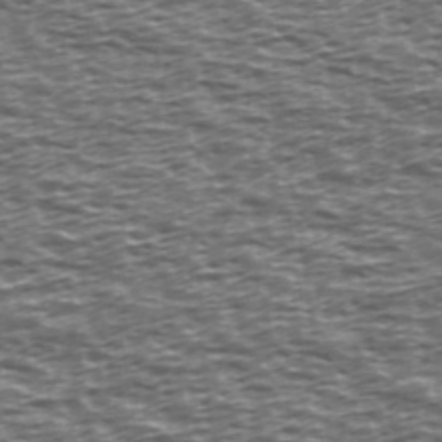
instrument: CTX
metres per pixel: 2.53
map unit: Ave
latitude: 39.0647
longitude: -112.8380
